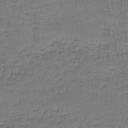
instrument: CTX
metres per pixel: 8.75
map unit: lHb
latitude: -43.4832
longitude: 58.8596
